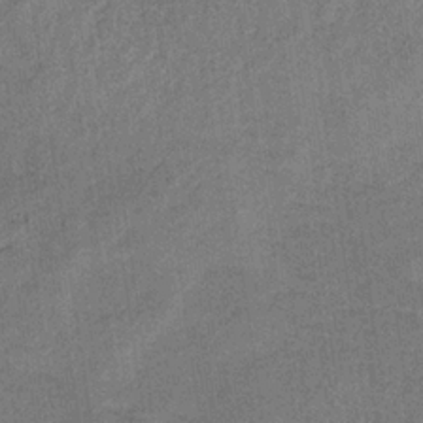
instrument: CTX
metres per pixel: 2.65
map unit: HNb
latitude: -32.2740
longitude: 62.6329
